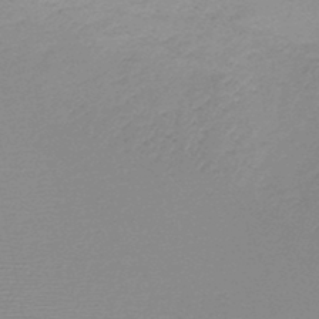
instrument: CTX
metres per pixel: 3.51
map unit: HNb
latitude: -46.5007
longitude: -39.4426
